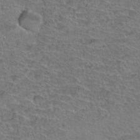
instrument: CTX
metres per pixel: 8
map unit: Hto
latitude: 36.7813
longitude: -43.6316
